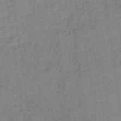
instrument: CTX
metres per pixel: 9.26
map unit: HNb
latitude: -36.4629
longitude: 51.5777
